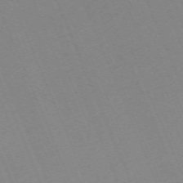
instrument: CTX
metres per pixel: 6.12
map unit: Nhu
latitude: -67.3510
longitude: 38.5385
